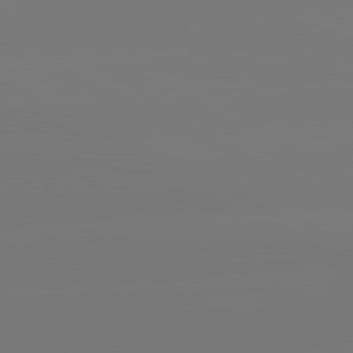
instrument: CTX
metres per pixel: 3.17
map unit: lApd
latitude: 81.2726
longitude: -148.1389
